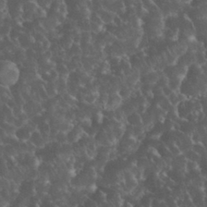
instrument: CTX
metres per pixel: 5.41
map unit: eHh
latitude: 33.8772
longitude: -64.8947
